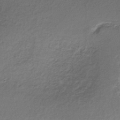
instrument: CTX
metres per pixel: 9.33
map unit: lHb
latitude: -35.2943
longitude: 61.6344
